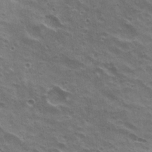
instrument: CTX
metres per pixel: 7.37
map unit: Hto
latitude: 20.3656
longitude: -31.9717
